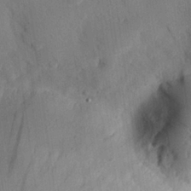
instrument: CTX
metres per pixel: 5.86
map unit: eHh
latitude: 26.6680
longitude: -80.0633
